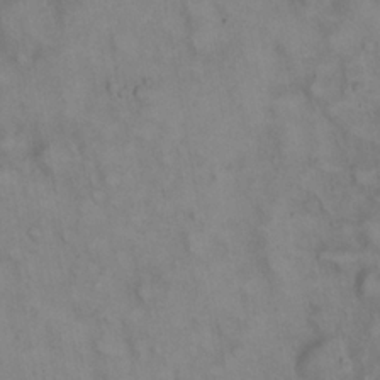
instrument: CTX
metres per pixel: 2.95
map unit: eHh
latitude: 22.8002
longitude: -62.0255
